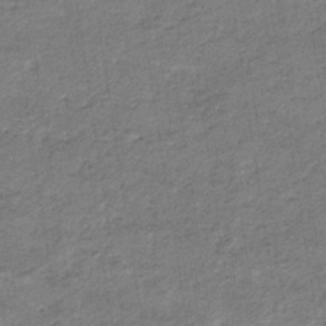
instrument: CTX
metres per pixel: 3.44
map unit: eHb
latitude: -36.6896
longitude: 77.2943
